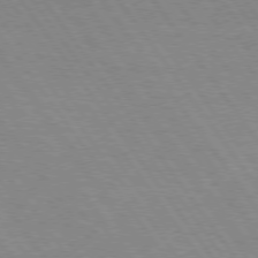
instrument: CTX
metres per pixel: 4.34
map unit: Hpe
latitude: 75.0836
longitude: -157.5938
